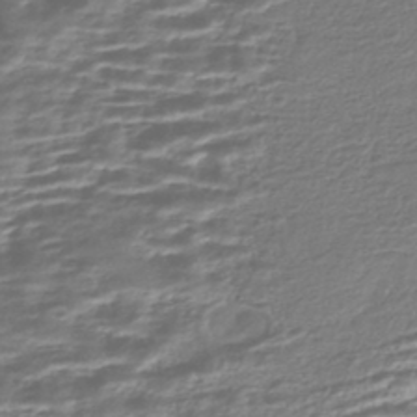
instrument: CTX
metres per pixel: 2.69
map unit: HNhu
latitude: -43.4454
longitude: 99.6911
